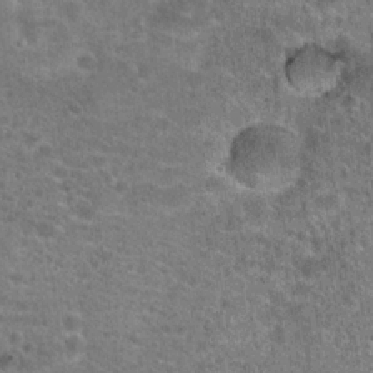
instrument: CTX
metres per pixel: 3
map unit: Hto
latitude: 20.2334
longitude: -42.7813
